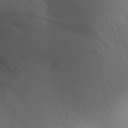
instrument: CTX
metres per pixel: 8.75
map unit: Aa
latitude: 30.2334
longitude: -143.8583
